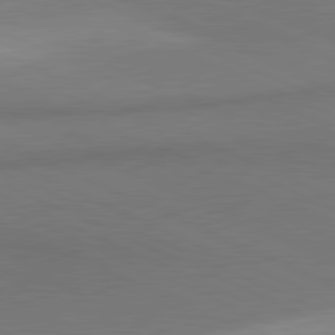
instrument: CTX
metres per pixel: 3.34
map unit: lApd
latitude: 81.4615
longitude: 161.4643
